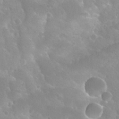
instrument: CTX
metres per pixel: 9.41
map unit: Hto
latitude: 26.8191
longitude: -40.3089
